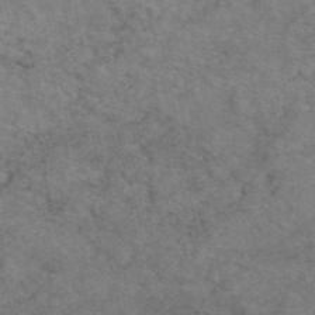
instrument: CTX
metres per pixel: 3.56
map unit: eAb
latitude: 47.9717
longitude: 116.2928
